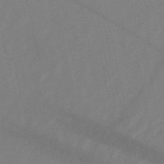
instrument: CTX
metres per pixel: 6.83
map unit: HNb
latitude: -53.6155
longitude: -42.4979
